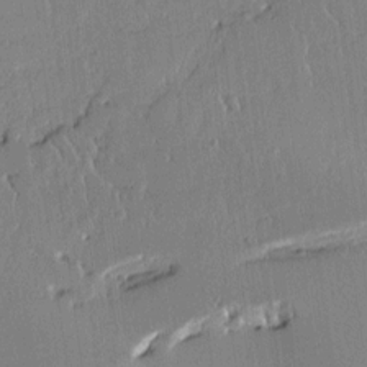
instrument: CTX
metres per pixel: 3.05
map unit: Aa
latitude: 12.1011
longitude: -127.4427
